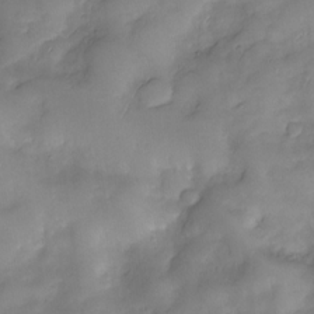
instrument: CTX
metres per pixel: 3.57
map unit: Nve
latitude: -27.1053
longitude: -149.2159
